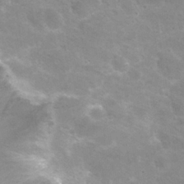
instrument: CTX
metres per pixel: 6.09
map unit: Nhu
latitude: 25.2914
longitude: -54.7057
